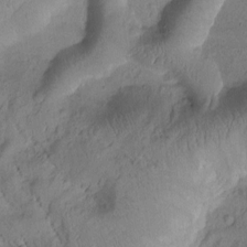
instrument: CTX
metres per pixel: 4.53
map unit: Htu
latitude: 0.5545
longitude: 174.8407
